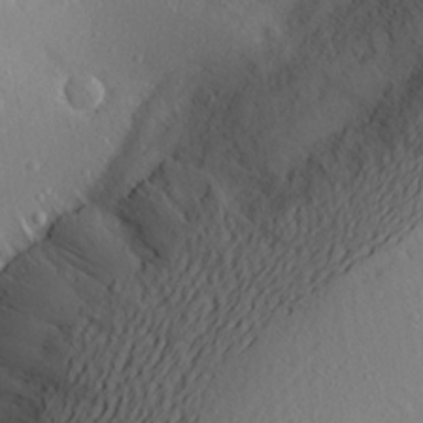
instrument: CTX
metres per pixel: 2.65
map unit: Aa
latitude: 22.8947
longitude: -145.6694
